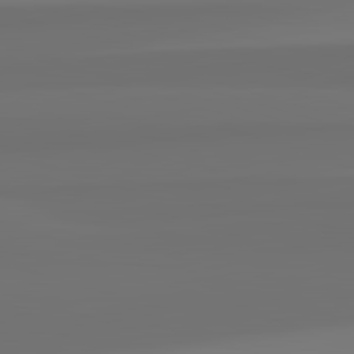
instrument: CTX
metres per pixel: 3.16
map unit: lApd
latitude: 82.8380
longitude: 160.7085
